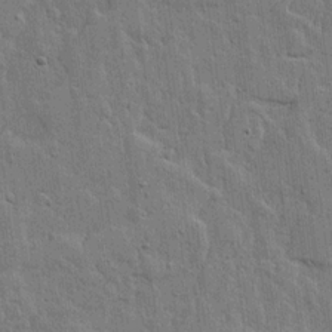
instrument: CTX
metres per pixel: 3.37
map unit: lHvf
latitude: 17.4993
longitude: -116.4223
